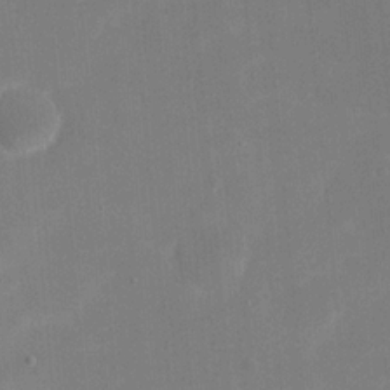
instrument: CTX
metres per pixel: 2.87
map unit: eHh
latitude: 20.4412
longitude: -67.9717
